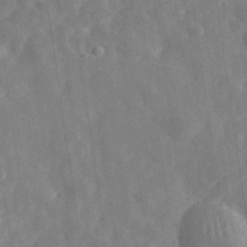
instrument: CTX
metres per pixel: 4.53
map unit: eHh
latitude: 32.4412
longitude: -78.1956
